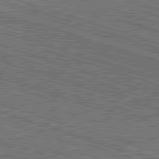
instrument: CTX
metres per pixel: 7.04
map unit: Hpe
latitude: -82.6518
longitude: 9.8611
